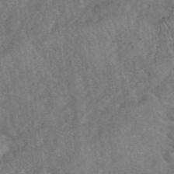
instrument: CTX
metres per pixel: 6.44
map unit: eHh
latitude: 39.8016
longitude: -55.8394
